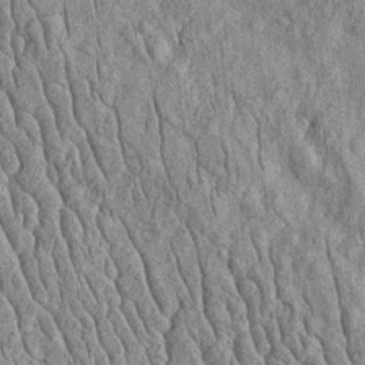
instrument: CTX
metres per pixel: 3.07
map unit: Htu
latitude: -5.1053
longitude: 157.1998
